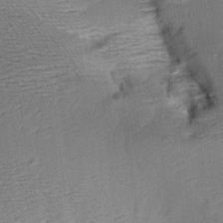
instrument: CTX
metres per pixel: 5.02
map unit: Aa
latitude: 9.1781
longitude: -141.6882
